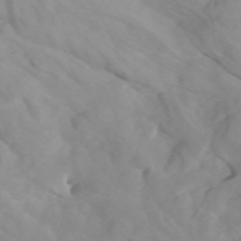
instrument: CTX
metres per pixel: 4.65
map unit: Htu
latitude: -4.7841
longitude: 137.7288
